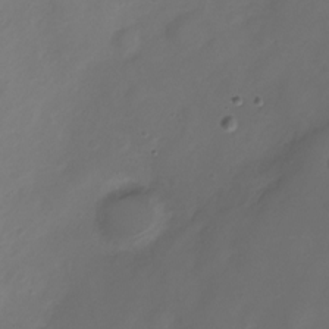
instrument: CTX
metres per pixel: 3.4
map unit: Nve
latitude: -20.4818
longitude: 106.9353
